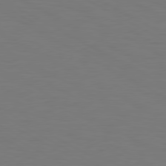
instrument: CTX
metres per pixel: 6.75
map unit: Hpe
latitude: 78.8758
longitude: -119.7449
